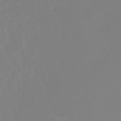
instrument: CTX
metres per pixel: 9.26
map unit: lHb
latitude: -44.0661
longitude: 75.6911
